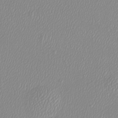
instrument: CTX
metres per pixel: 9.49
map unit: Htu
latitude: -6.3306
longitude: -73.4805
